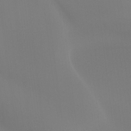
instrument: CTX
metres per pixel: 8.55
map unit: Hto
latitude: -8.4251
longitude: -47.9906
